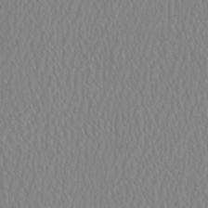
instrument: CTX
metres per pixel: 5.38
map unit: HNhu
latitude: 0.9891
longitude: -0.1011
